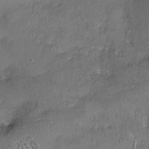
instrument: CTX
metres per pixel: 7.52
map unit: HNhu
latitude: 3.5749
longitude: 7.0864
